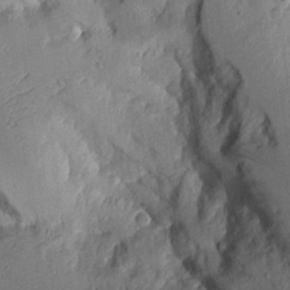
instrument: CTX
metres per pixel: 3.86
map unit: Aa
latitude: 9.5560
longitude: -127.3671
